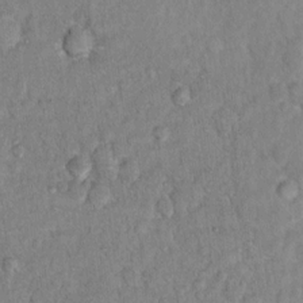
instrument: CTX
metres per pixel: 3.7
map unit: Hto
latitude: 13.2726
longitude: -37.2537
